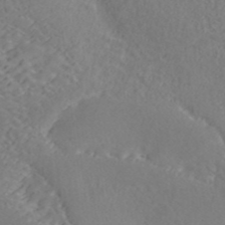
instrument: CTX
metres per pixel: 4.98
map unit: ANa
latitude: 43.2915
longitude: 54.2551
